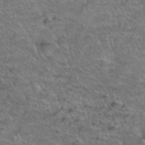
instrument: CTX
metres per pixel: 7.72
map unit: Hto
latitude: 39.3293
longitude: -43.6316
